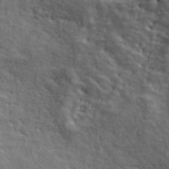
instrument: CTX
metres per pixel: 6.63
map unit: ANa
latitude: 42.1389
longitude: 29.1809
